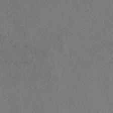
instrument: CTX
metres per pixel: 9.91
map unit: eAb
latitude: 48.7624
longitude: 108.5574
